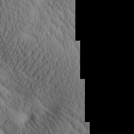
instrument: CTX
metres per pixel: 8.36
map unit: Htu
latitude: -1.8801
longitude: 170.7841
